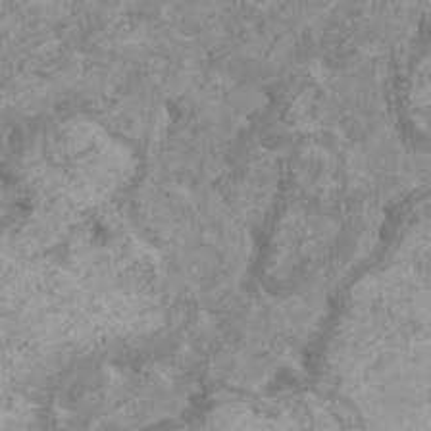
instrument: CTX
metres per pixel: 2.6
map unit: HNhu
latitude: 2.0444
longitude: -1.4804
